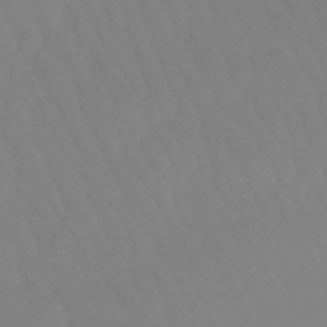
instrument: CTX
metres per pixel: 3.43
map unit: lHb
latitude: -49.6533
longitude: 68.4440
